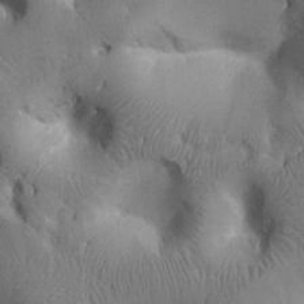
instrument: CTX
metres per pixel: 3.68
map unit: Htu
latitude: 2.2333
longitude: 179.0108
